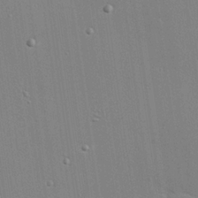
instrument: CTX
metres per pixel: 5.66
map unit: Hve
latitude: 25.7260
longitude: -90.6113
